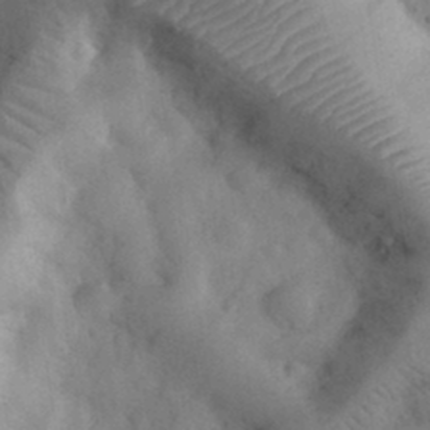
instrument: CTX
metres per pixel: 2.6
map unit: eHh
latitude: 33.0458
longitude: -68.9892
